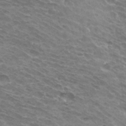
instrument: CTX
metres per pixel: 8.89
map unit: Hto
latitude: 33.5749
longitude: -42.3278
